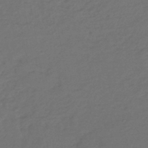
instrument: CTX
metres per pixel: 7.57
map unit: lHb
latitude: -43.5210
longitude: 74.7464
